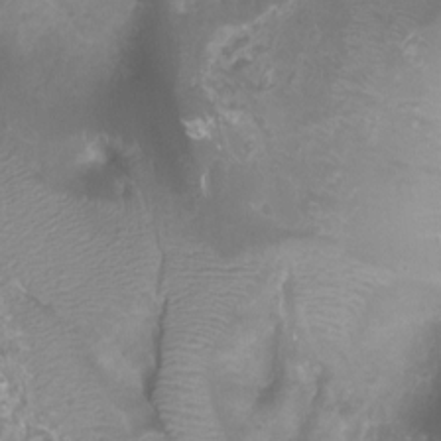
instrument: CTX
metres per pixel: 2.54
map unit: Htu
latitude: 3.3481
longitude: -21.6127
